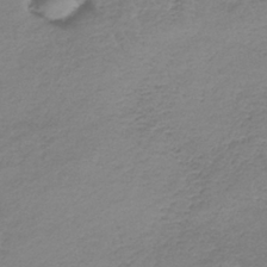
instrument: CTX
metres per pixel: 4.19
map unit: HNb
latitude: -35.7855
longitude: 56.5574
